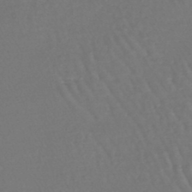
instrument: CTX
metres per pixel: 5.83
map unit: lHb
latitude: -45.6911
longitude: 76.8219
